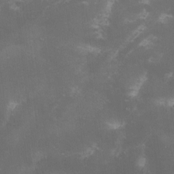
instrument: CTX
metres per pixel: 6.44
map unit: lHvf
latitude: -13.4077
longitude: -99.2914
